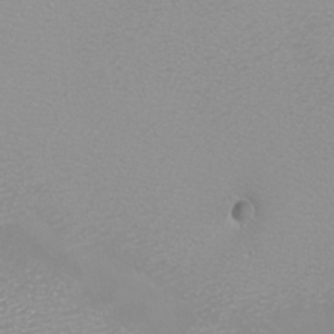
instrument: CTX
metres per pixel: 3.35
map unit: eHh
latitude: -8.2928
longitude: -70.9702
